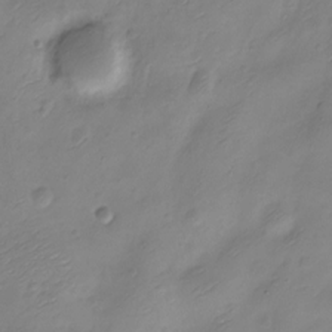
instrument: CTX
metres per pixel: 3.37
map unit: Nve
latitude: -21.7477
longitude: 107.0298
